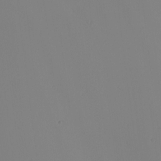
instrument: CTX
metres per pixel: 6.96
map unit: Nhu
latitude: -6.2928
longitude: -94.6869
